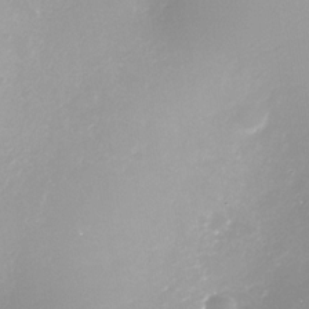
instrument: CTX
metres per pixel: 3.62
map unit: Nhe
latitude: -33.5022
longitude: -87.8772
